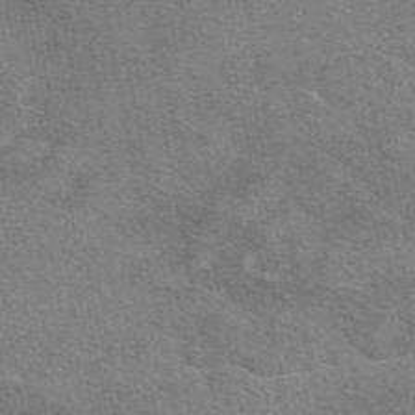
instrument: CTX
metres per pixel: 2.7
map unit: eAb
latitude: 48.8380
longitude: 114.6896
